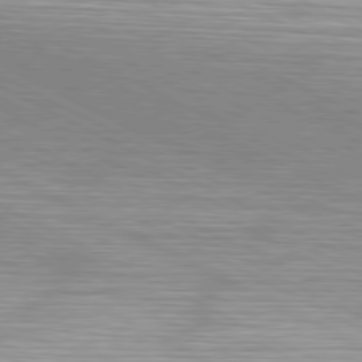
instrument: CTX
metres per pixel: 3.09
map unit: Hpe
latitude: -81.4644
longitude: 17.5211
